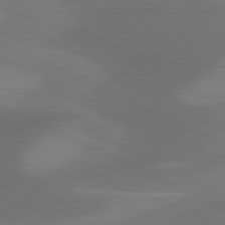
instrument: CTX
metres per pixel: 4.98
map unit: lApd
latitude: 81.2159
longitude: 125.9367
